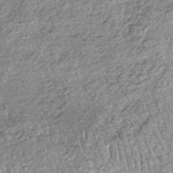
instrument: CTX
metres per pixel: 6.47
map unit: lHb
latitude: -36.7085
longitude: 66.1984
